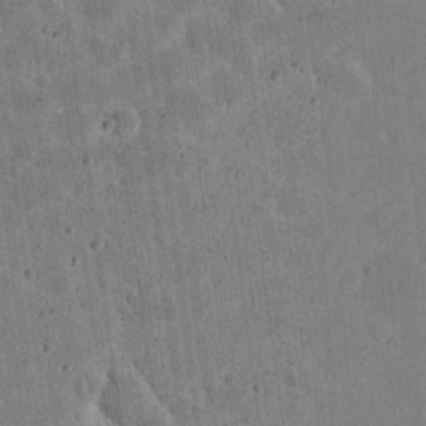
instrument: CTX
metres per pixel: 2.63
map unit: eHh
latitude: 21.0837
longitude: -63.3104
